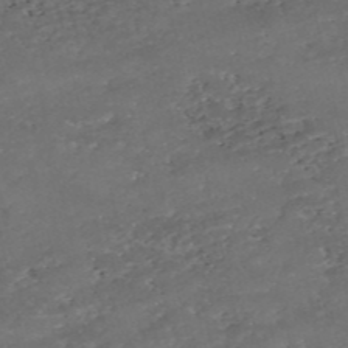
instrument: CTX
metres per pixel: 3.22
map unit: eHh
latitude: -54.2929
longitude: -90.4790
